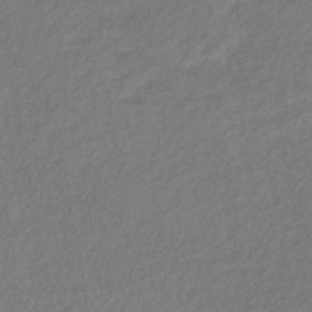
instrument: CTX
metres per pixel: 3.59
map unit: lHb
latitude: -39.6344
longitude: 72.7274
